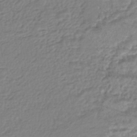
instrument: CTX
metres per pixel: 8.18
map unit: HNhu
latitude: -44.1039
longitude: 105.3698
